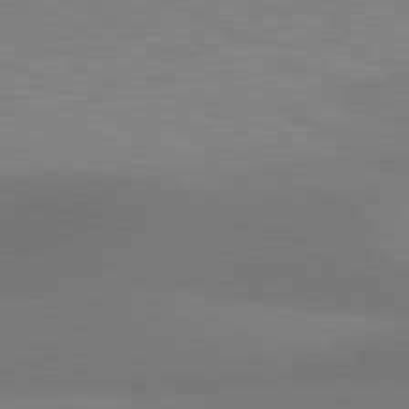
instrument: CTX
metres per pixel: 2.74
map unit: lApd
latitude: 80.8569
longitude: 130.2928
